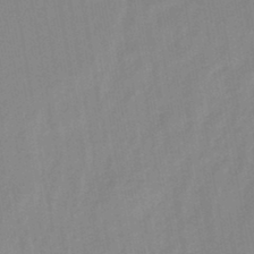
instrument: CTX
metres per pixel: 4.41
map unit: lHb
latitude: -44.5952
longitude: 72.8030
